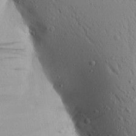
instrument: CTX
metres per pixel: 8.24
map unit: Aa
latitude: 17.8205
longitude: -147.6694
